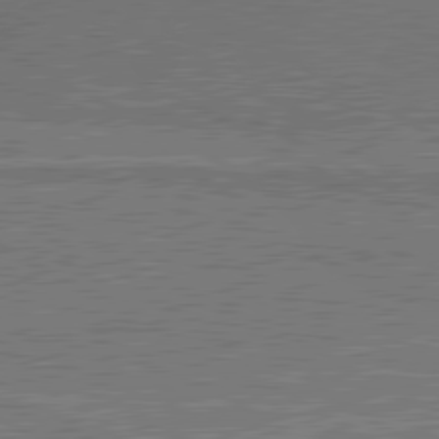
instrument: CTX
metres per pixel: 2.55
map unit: lApd
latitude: 80.9892
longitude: 144.2362
